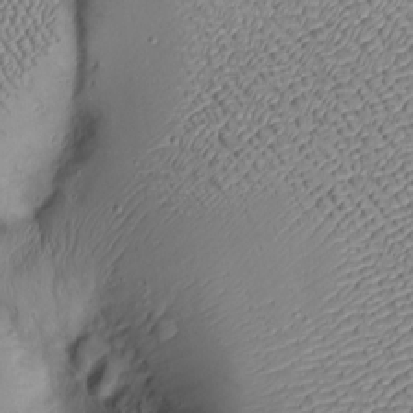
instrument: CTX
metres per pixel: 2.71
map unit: Htu
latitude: -6.5762
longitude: 155.8800
